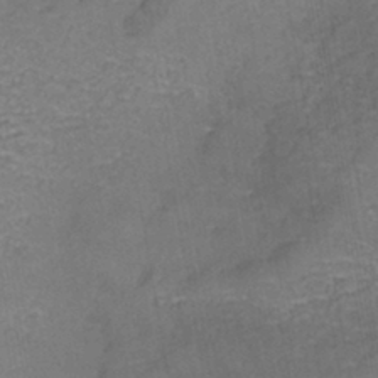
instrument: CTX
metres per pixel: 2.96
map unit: Nhe
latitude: -45.4265
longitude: 152.5573
